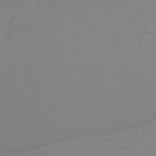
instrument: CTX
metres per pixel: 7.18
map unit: HNb
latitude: -33.3321
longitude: 61.0675
